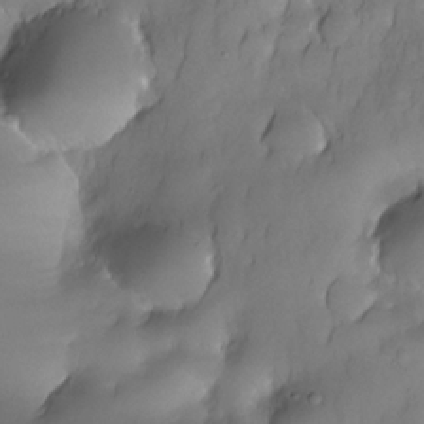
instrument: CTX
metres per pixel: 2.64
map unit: Nhe
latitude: -30.2928
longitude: -140.3278
